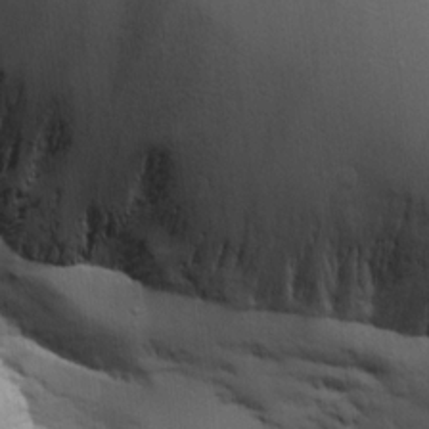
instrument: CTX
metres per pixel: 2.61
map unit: Aa
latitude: 18.2900
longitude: -142.3845
